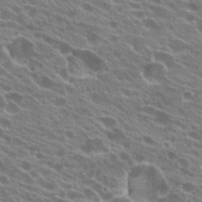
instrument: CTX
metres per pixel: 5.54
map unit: Hto
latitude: 23.5182
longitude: -38.4034
